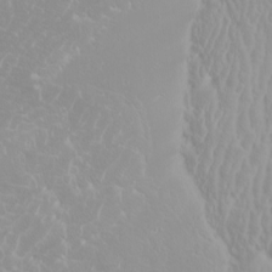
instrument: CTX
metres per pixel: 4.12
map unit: Htu
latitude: -4.6707
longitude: -88.9136
